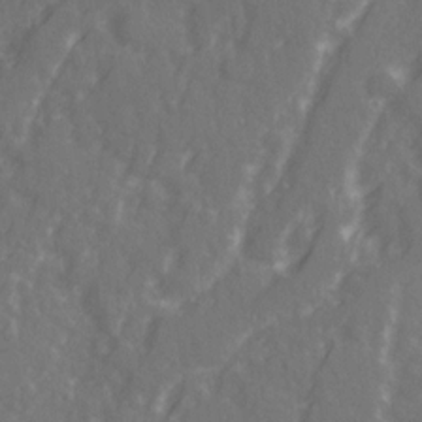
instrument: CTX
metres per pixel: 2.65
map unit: Ave
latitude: 21.1970
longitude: -132.0822
